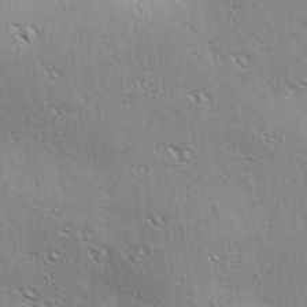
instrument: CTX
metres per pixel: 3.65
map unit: lAa
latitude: 17.9339
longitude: -138.6113
